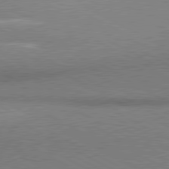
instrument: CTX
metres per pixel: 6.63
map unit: lApd
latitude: 80.5168
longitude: 164.9164
